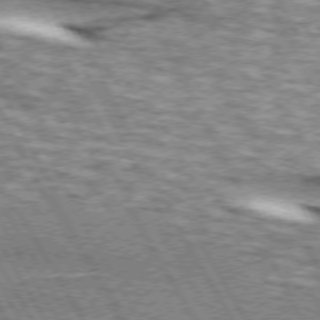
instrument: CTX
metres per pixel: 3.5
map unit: lApd
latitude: 73.1215
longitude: -55.4804
